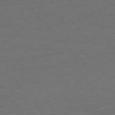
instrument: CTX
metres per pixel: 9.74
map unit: Ap
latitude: -77.1242
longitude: -71.8961
